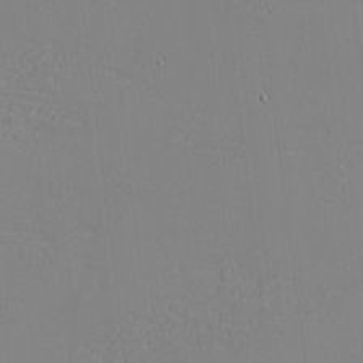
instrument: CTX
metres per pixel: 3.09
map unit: eHh
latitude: -3.9367
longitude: -80.5735
